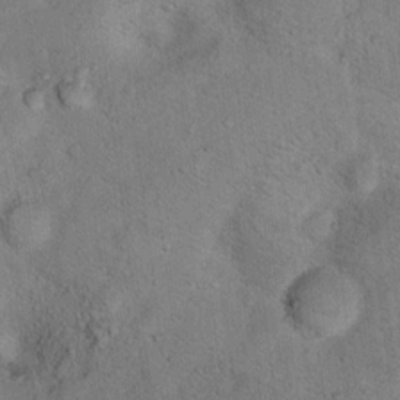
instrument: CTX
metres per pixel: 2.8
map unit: Ht
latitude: 14.3468
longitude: -37.3860
